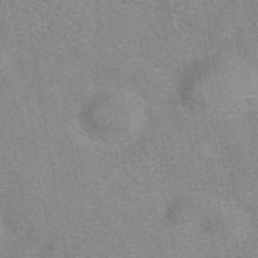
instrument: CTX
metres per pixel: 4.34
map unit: eAb
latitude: 42.0633
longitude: 107.2376
